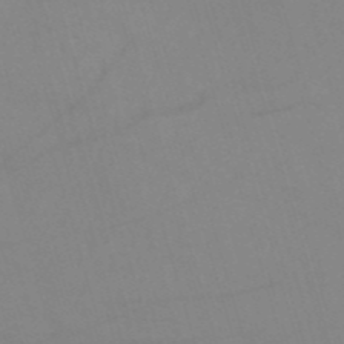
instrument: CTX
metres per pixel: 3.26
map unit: HNb
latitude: -53.5588
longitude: -49.7072
